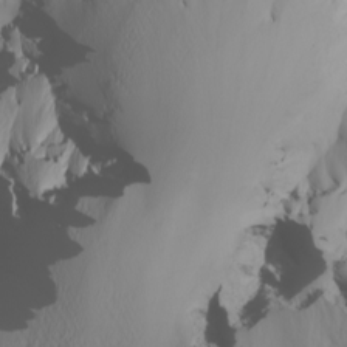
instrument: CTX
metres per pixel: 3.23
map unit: Nhu
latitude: -6.4440
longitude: -96.4034
